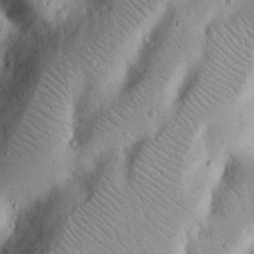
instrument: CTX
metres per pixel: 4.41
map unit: Nhu
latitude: 17.7261
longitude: -74.5546
